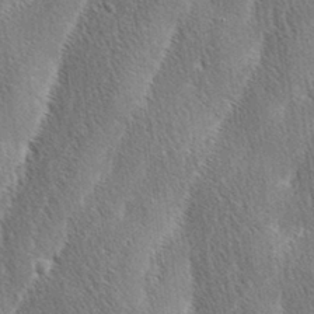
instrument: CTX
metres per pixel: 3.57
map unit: lAa
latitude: -3.6154
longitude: -129.2159
